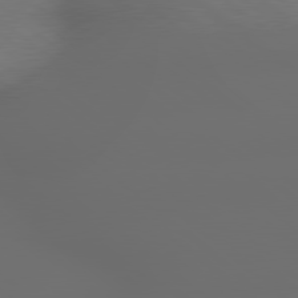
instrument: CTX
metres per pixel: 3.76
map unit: lApd
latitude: 79.2348
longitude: -167.2726
